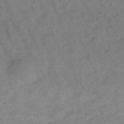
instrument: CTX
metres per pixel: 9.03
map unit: lHb
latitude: -33.9178
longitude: 72.1983
